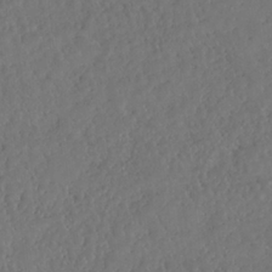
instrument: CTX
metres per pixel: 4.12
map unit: HNhu
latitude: -36.5951
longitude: 33.1809
